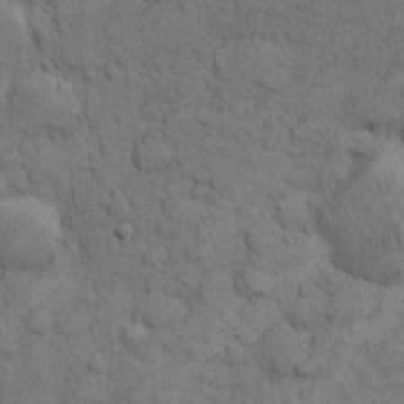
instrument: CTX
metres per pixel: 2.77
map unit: Nhu
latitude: 28.6490
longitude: -71.6505
